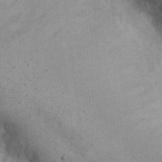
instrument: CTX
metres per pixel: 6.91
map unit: eHh
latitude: 10.1578
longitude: -63.0459
